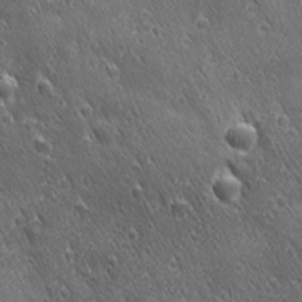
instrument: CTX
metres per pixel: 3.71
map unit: Ave
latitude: 21.3482
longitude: -137.4049
